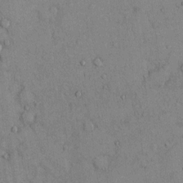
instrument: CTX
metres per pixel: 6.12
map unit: Hto
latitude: 11.7828
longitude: -59.7450
